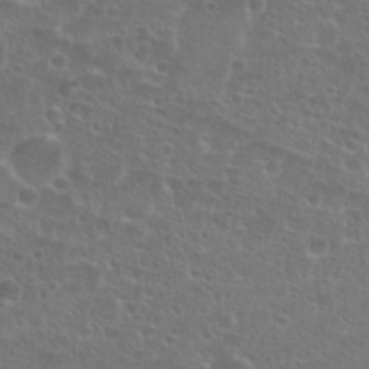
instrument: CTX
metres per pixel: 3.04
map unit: Nhu
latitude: 27.4238
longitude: -51.4993
